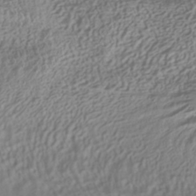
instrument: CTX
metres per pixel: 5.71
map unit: HNhu
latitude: -41.2187
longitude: 102.0472
